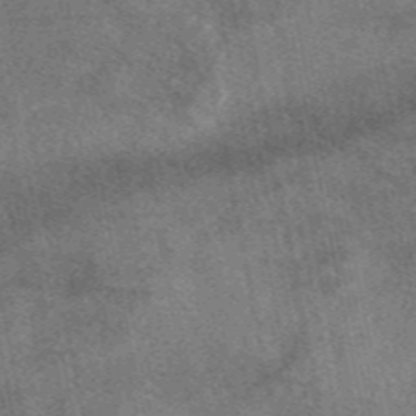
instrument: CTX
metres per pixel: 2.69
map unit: eAb
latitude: 47.8206
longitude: 121.7099
